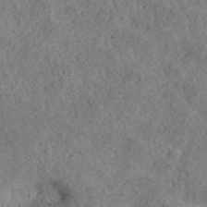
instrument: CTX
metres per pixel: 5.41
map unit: ANa
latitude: 40.4601
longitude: 18.1417
